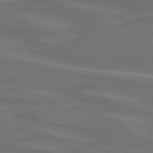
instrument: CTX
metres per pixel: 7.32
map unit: lApd
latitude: 74.9136
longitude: -79.8584
